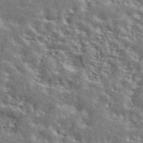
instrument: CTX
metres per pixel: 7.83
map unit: ANa
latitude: 43.6505
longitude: 47.9556
